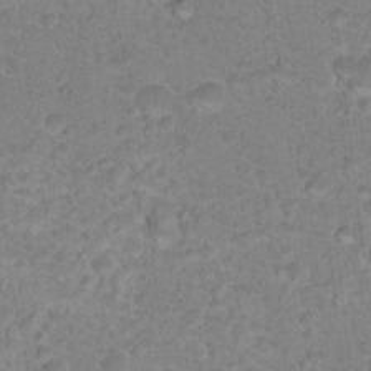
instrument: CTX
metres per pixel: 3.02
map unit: Nhu
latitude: 17.7261
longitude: -34.4034
